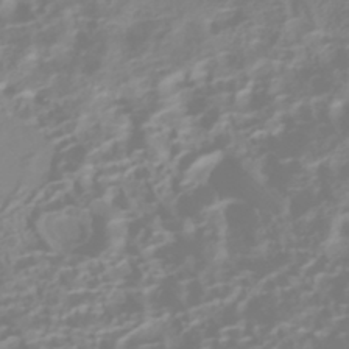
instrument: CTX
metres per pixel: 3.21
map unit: HNhu
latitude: -41.8233
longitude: 100.7652
